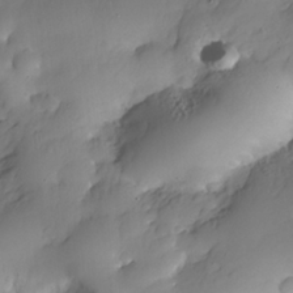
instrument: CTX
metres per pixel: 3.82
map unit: Nhe
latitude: -35.3510
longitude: -144.9514
